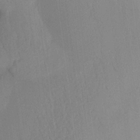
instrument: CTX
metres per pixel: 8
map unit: HNhu
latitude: 13.8206
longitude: 12.3684
